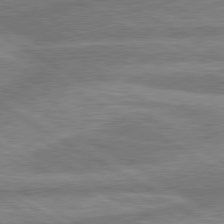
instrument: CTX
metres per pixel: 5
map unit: lApd
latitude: 80.3278
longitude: -167.6693
